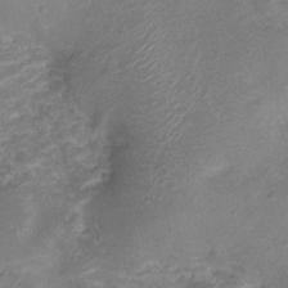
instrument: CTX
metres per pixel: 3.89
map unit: Nhu
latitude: 2.0255
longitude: -15.8206
